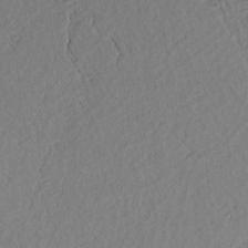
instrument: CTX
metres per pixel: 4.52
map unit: lAvf
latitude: 7.7450
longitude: 164.0661
